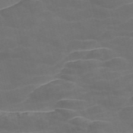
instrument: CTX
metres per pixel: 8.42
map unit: Nve
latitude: -58.2361
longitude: 65.5588
